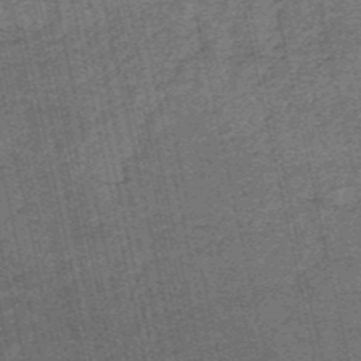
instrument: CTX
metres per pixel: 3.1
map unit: HNb
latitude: -53.0108
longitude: -51.4426
